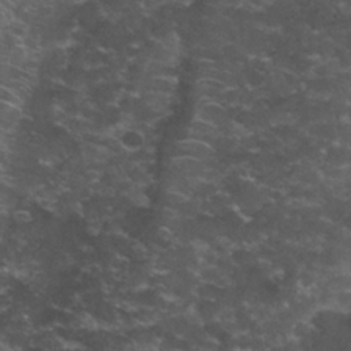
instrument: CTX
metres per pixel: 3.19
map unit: Nhu
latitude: 28.2333
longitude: -60.7624
